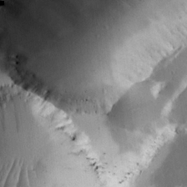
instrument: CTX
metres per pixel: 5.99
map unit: eHh
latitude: 24.9702
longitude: -89.9339
